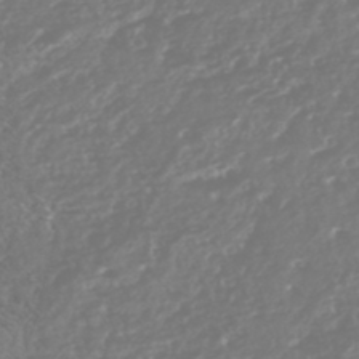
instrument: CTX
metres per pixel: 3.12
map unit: HNhu
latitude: -45.7856
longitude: 100.8219
